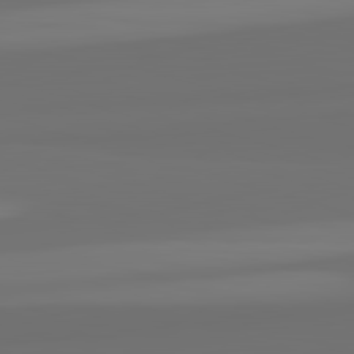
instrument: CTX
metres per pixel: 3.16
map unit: lApd
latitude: 82.8191
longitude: 160.6707
